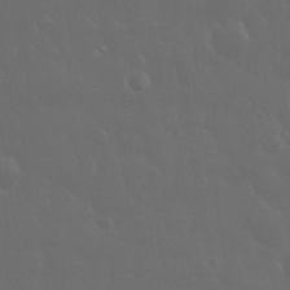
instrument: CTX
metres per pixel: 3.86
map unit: eHh
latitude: 33.5560
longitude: -60.8569
